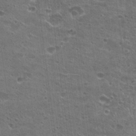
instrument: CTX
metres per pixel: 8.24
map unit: Hto
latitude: 22.4412
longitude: -42.7057
